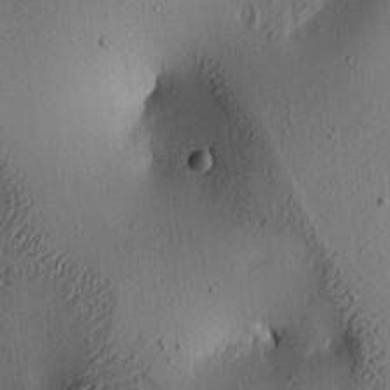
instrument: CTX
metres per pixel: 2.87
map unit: lAa
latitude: 6.0633
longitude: -113.7261
